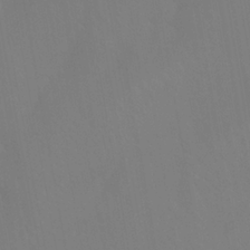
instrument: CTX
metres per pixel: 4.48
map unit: Htu
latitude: -14.2362
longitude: -47.8962
